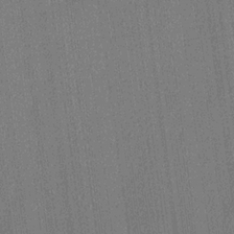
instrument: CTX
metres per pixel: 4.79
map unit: lHvf
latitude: 20.6680
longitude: 141.8611
